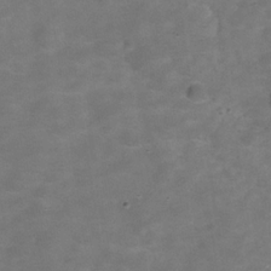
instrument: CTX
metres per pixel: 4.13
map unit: Hve
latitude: -30.2172
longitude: 92.8408
